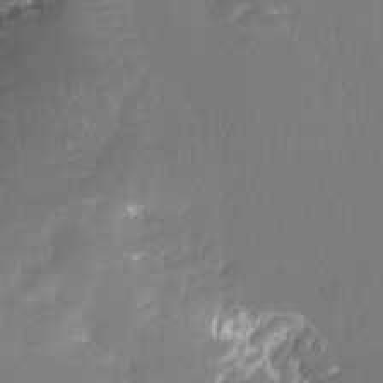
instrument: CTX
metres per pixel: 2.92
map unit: Ht
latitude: -4.2550
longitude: -61.9528
